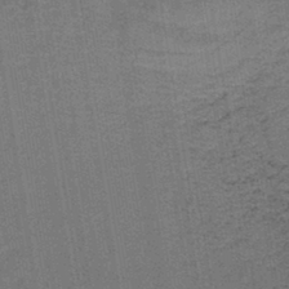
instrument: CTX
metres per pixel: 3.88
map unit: lHb
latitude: -41.7100
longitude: 57.4643
